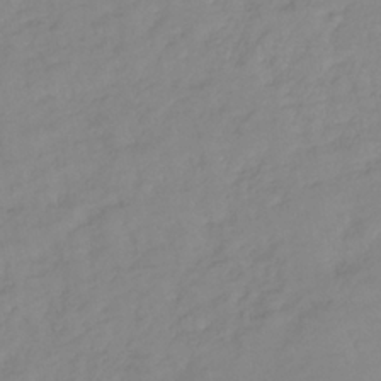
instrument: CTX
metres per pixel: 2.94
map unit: lHb
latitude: -37.0297
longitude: 70.0094
